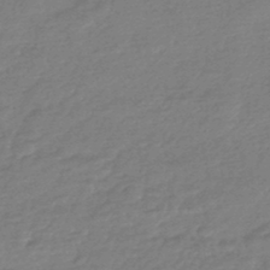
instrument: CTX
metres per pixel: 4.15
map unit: HNhu
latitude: -45.5021
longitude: 93.5966
